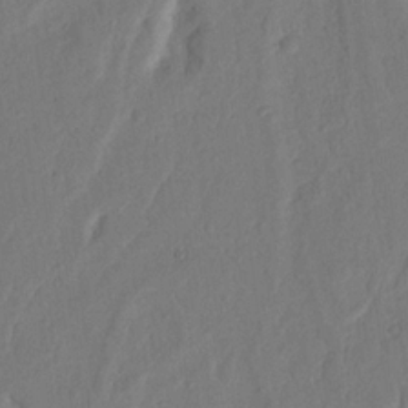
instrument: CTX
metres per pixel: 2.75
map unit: Nhu
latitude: 18.6490
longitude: -77.0458
